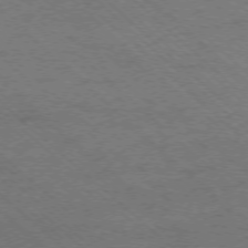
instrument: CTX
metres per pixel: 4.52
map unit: Ap
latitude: -75.8234
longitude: -79.4238
